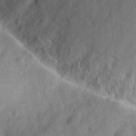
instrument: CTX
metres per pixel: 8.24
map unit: Hto
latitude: 22.8380
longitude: -50.6490
